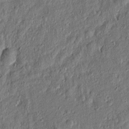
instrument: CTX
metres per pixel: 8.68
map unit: Htu
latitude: -7.2565
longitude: 177.4077
